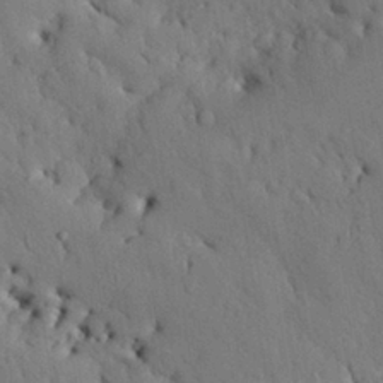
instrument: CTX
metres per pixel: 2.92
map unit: Nhu
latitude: 27.3104
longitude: -72.3657
